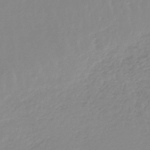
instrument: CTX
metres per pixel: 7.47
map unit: lHb
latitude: -46.0472
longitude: 64.8975
